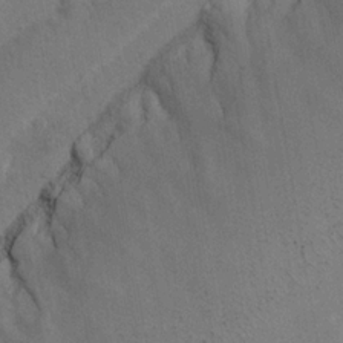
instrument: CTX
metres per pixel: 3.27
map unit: lAvf
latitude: -8.6140
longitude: -120.9325
